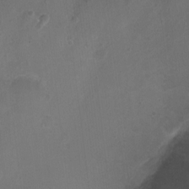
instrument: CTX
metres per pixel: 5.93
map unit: Nhu
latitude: 3.5371
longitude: -15.6883
